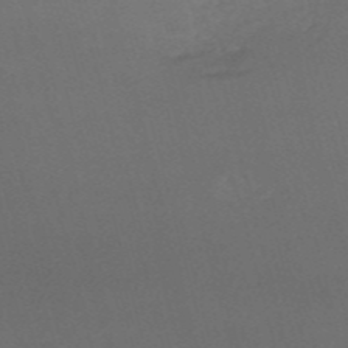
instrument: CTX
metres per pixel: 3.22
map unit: HNb
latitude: -54.4629
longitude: -35.8961
